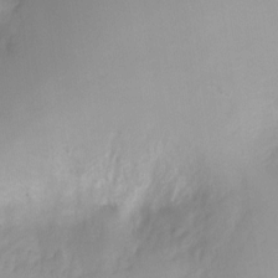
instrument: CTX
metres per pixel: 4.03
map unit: Ht
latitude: -6.3306
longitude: -30.4790
